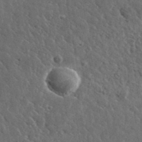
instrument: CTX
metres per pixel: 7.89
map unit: lHvf
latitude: 36.4601
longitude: -88.1389
